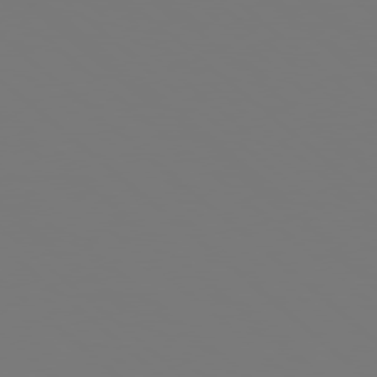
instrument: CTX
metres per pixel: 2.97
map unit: Hpe
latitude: 78.1011
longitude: -163.3482
